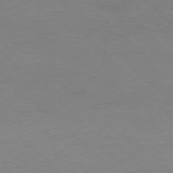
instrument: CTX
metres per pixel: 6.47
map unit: Ap
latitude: -77.5966
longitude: -68.5735
